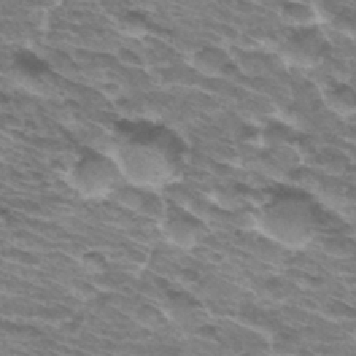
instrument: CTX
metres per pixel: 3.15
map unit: Hto
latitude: 31.9717
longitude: -42.3089
